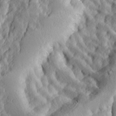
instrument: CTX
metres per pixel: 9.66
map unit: Ave
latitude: 14.8947
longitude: -136.4979
